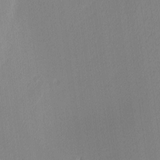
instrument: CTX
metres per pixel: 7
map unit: Ave
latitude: 3.1403
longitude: -114.6679
